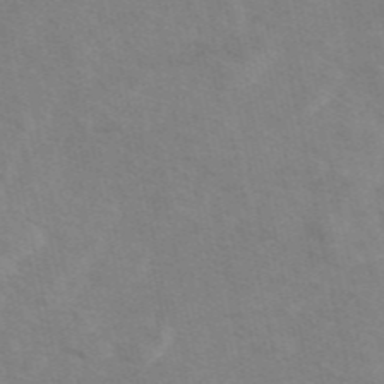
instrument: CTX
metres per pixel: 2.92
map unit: eAb
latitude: 48.9136
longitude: 119.4077
